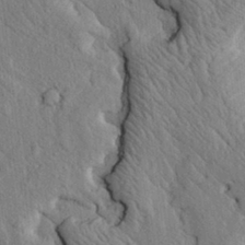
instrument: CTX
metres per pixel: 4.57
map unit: lAvf
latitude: 6.8758
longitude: 159.8800
